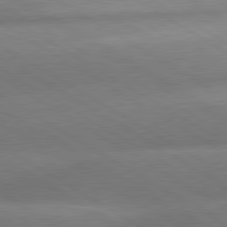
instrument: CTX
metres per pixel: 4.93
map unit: lApd
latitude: 80.2145
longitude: -155.1403
